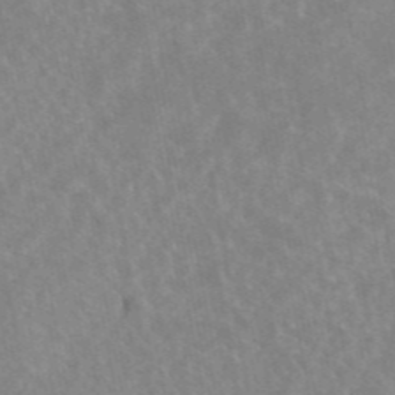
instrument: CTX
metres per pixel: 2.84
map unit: eAb
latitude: 45.7449
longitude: 124.3873
